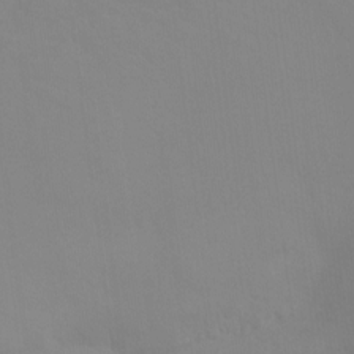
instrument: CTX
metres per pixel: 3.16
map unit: Ht
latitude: -10.3117
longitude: -39.7638
